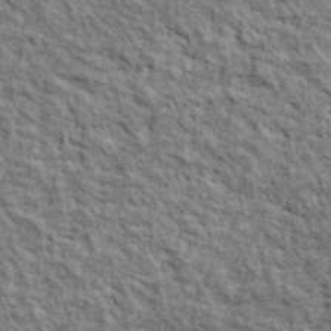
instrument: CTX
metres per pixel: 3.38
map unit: lHvf
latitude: 39.0080
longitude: -88.7436
